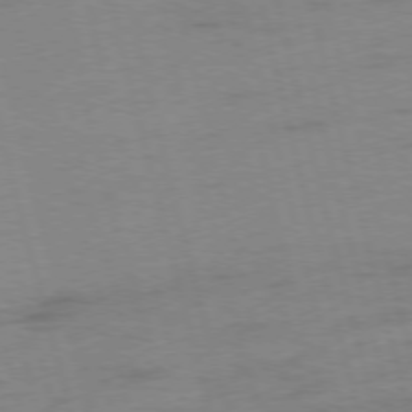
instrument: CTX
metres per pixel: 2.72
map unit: Ap
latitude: -75.2376
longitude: -74.5546
